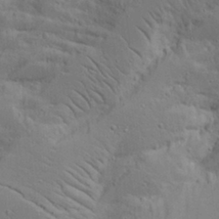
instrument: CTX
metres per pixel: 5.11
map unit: Aa
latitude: 16.8380
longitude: -125.3292
